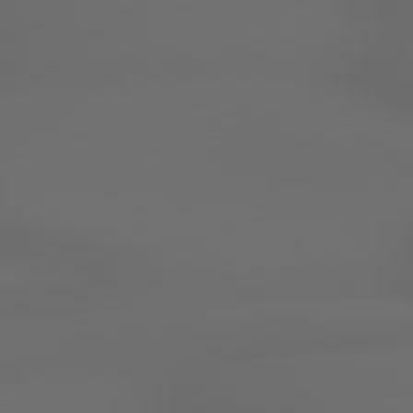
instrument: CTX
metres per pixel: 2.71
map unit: lApd
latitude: 79.1970
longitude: -163.4805
